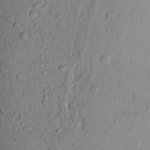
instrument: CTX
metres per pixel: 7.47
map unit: Aa
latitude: 19.2726
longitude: -148.8191
